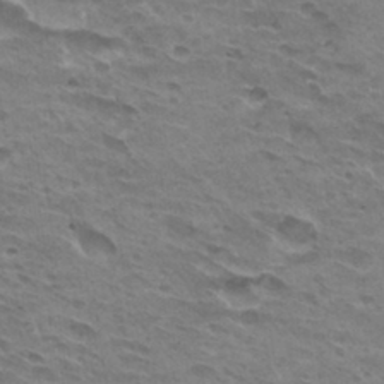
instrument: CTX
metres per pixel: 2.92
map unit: Hto
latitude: 31.9528
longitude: -40.8380
